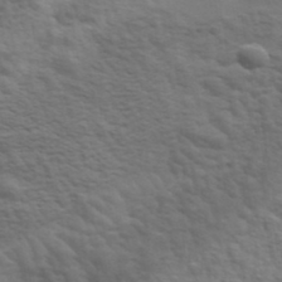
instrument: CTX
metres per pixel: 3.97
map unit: eHh
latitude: 36.7246
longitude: -81.1025
